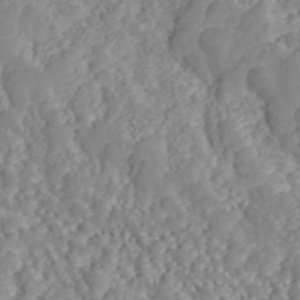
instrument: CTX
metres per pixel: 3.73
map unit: ANa
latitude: 46.6680
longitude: 49.8234
